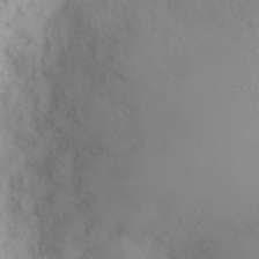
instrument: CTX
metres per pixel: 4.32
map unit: eHh
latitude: 31.8206
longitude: -60.1011
